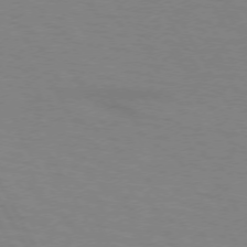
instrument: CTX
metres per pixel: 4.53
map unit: lApd
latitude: 72.3657
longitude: -56.8191
